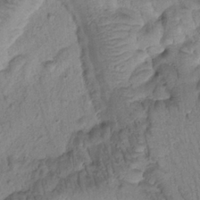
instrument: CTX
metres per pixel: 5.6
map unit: Htu
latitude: -1.5399
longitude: 173.2187
